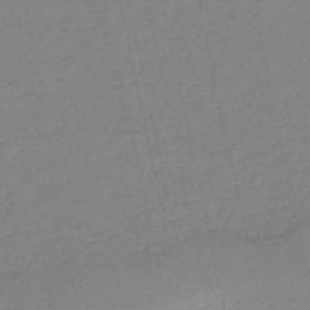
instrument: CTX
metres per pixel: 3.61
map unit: HNb
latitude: -52.8408
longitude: -39.2159
